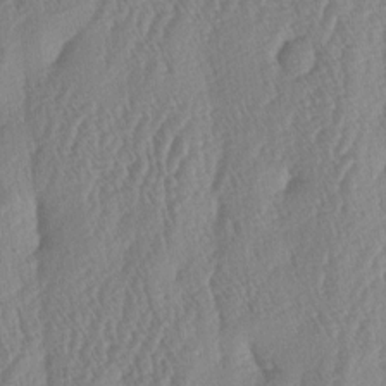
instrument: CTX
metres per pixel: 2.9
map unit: lAa
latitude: -6.0472
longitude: -130.2901
